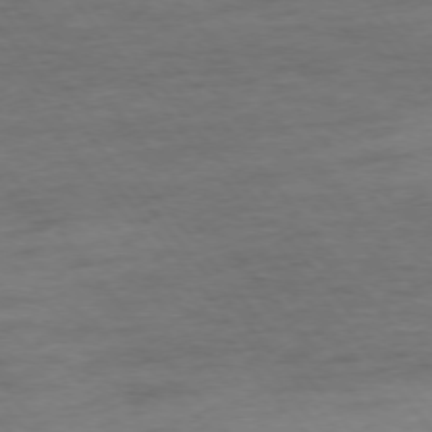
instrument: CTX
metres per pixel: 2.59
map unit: Ap
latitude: -76.0850
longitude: -84.6113
